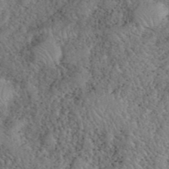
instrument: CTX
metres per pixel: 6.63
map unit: eHh
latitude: 40.7246
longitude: -56.6301
